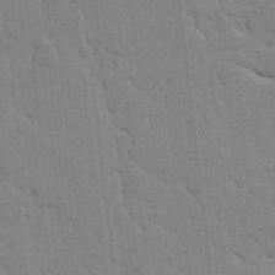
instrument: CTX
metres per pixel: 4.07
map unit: lHvf
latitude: 17.1781
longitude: -113.3482
